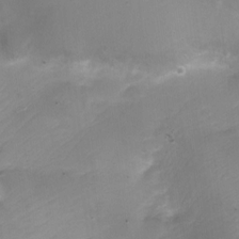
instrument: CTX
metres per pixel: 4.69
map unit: Nhe
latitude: -20.0850
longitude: 144.3684
